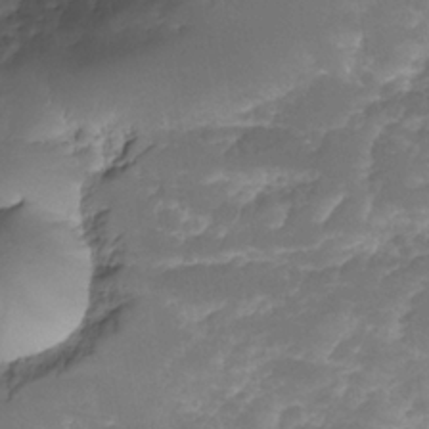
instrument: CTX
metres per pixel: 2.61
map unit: Nhe
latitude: -35.2187
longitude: -145.8772
